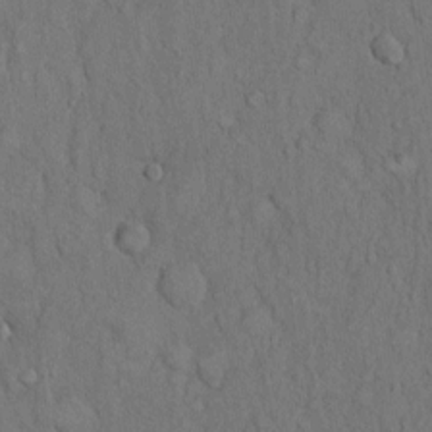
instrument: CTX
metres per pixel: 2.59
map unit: Hto
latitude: 10.2523
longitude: -60.8947
